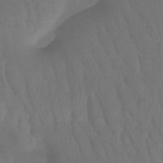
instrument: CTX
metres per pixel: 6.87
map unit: HNb
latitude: -49.7478
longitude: -53.3482
